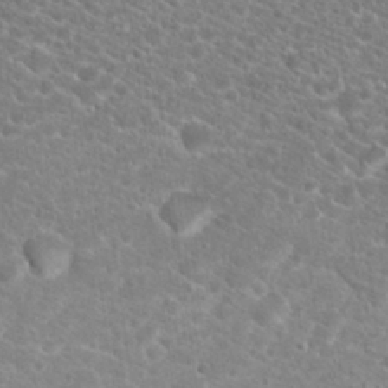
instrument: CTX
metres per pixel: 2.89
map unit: Hto
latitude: 20.2334
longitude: -38.7435
